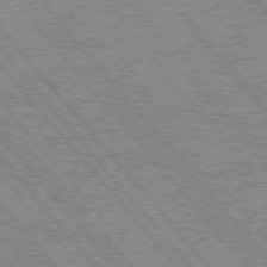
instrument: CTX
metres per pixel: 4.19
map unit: Hpe
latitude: 75.8205
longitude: -125.6505
